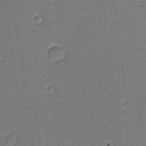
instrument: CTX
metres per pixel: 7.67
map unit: eHh
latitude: -3.5777
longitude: -81.9339
